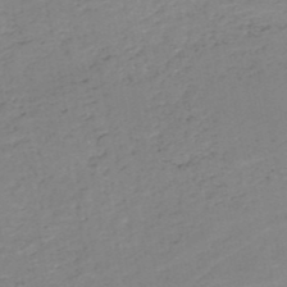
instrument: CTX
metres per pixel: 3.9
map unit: HNb
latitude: -51.0108
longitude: -51.9150
